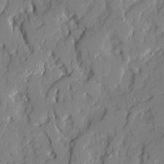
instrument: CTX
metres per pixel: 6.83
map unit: Ave
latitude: 21.1592
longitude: -129.2159
